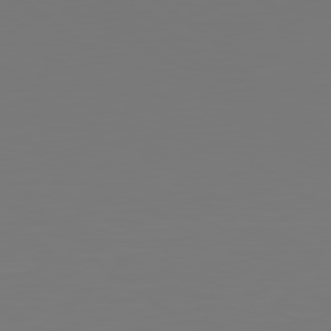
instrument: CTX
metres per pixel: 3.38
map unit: lApd
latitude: 79.2348
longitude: -175.5749
